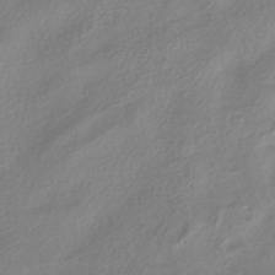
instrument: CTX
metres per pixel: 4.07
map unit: HNhu
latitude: -41.3887
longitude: 92.0661
